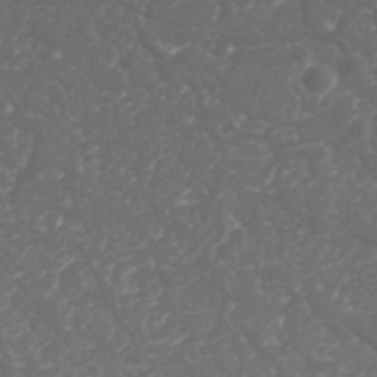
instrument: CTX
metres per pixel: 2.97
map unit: Nhu
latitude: 26.0822
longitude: -63.8962
